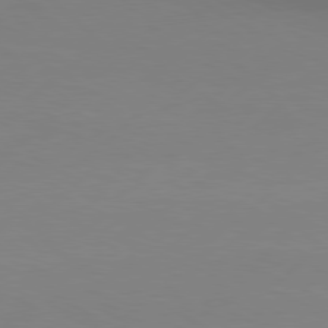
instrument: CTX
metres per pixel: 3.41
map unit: Hpe
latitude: 78.1200
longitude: -131.4805
